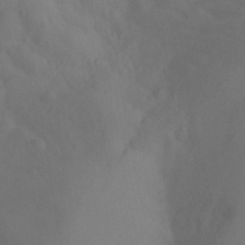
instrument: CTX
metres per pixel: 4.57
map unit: Nhu
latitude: -15.5588
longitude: -55.6316
